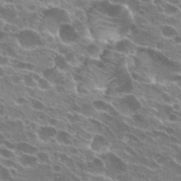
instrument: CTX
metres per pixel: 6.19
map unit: Hto
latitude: 24.1199
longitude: -38.7435
